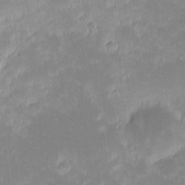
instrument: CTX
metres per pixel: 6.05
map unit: eHh
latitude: -1.5399
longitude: -84.6113
